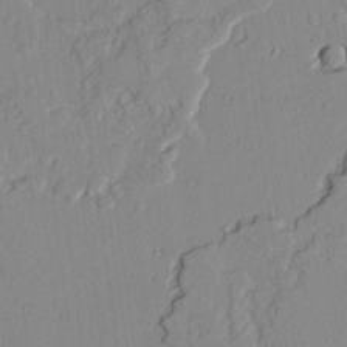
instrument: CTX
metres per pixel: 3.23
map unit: lAvf
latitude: 25.1214
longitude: -110.9136
